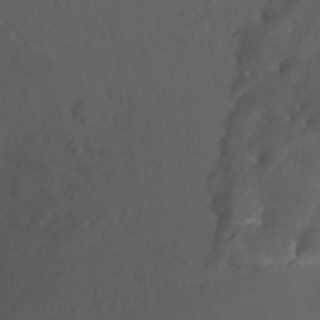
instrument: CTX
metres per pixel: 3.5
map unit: Nhu
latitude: -12.9164
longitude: -65.0837
